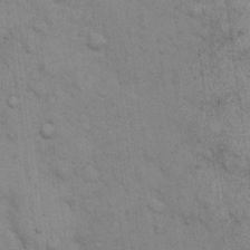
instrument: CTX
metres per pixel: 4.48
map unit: eHh
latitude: 15.5560
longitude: -66.1388
